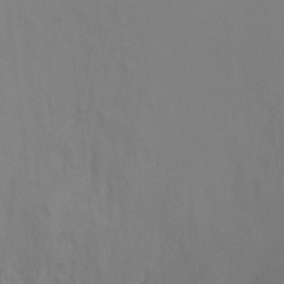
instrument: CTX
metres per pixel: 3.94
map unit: Ht
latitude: 0.3845
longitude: -36.0255
